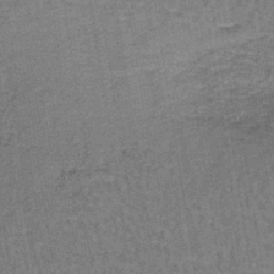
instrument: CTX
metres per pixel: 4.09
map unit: lHb
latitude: -40.7463
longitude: 57.2187
